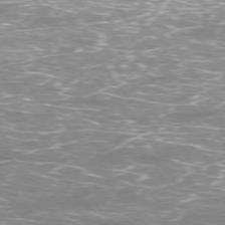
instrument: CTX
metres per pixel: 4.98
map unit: Ap
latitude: -75.7289
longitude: -74.4034
